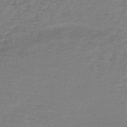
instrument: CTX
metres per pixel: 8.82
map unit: lHb
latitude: -43.0864
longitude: 72.8030
